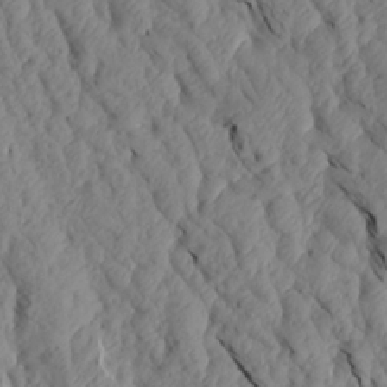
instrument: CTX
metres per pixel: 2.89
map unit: Aa
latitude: 18.2522
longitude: -146.2901
